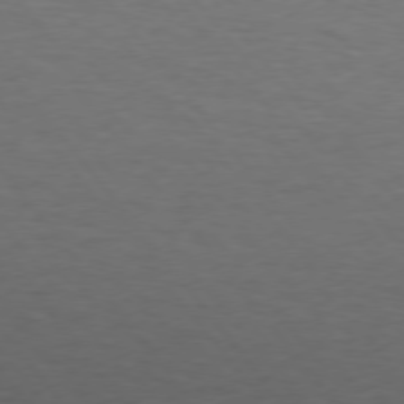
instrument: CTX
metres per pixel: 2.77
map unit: Hpe
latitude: 74.8002
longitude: -131.8017
